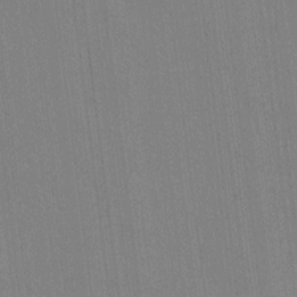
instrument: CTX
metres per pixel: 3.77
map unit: HNhu
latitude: 8.0633
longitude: -6.0633
